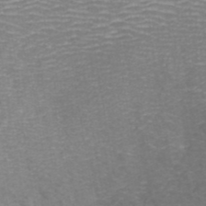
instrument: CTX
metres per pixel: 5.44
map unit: ANa
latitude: 41.8016
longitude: 27.4265
